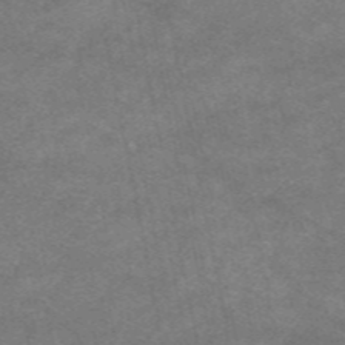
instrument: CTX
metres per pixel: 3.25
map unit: eAb
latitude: 47.8584
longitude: 125.1053
